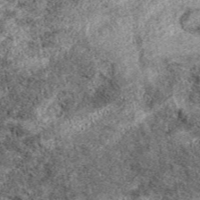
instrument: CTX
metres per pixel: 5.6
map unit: eAb
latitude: 38.8380
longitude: 110.3495
